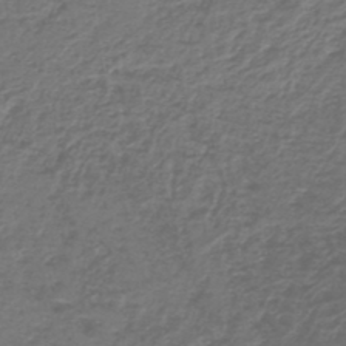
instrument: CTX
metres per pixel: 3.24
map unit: lHb
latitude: -43.7477
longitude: 72.5951
